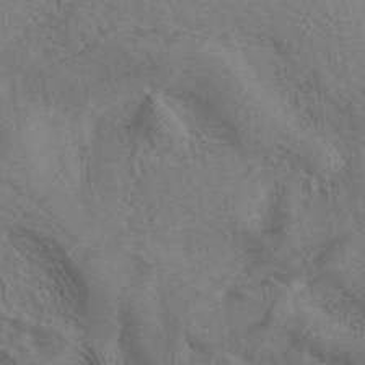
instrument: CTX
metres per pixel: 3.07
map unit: ANa
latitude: 39.7638
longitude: 29.5399
